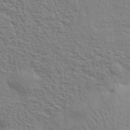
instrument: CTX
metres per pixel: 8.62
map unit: eHh
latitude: 37.0081
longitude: -81.3859
